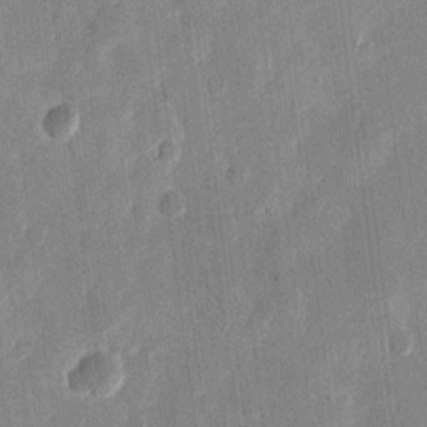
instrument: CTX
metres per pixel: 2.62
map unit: eHh
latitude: 12.0822
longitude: -68.4034
